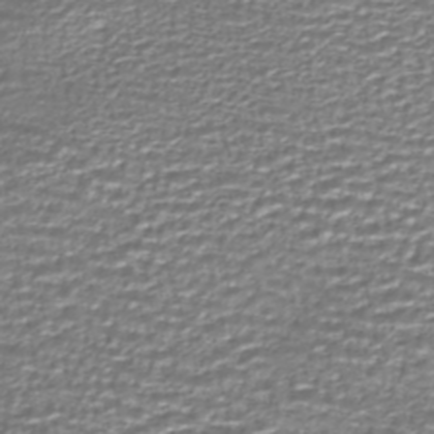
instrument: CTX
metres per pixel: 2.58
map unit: HNhu
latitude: -46.6707
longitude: 103.8045
